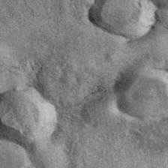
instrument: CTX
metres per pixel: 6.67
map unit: eAb
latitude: 39.6505
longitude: 108.6518
